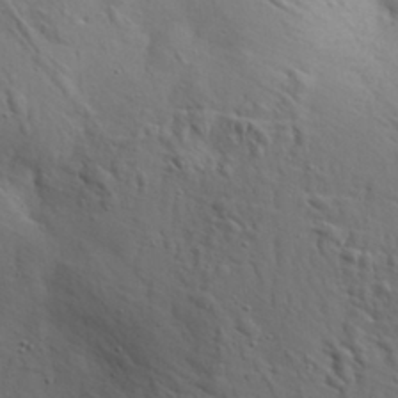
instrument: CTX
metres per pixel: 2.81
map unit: eHh
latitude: 30.4979
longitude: -68.9514
